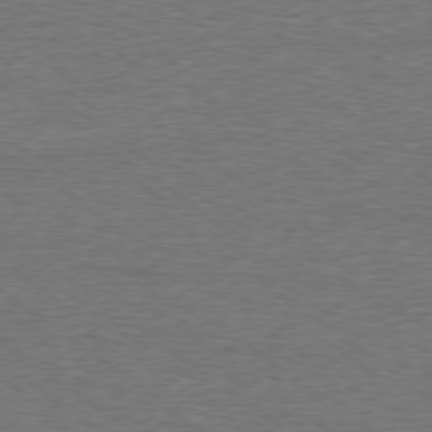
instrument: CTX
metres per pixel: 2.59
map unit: Ap
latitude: -79.5399
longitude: -82.1955
